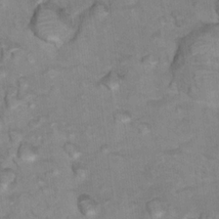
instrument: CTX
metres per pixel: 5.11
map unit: Nhu
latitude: 17.1214
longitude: -32.4790
